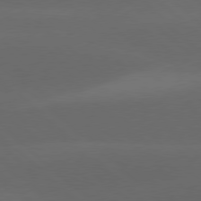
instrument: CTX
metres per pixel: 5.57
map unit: lApd
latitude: 78.0822
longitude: -56.1388
